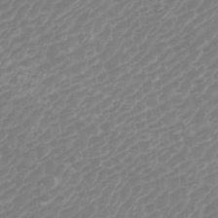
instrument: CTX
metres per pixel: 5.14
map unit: Htu
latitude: -5.6533
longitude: -74.7246
